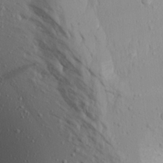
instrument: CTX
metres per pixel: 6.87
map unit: Aa
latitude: 18.0633
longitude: -147.7072
